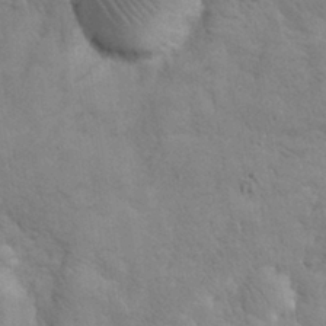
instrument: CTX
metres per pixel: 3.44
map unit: eHh
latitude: 31.6505
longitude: -67.3292
